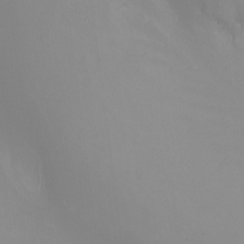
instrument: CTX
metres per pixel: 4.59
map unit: Nhu
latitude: -6.5384
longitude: -91.5371
